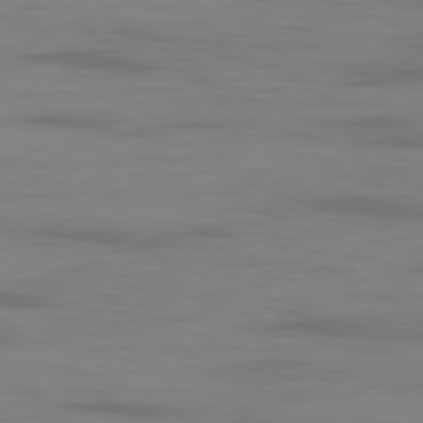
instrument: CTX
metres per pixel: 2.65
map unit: Ap
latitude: -80.4062
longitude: -93.1592
